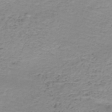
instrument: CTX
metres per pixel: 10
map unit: HNb
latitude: -50.2550
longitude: -54.0255
